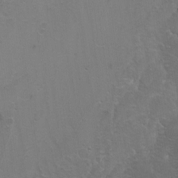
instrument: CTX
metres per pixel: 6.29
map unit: Nhu
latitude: -6.4251
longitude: -67.8772
